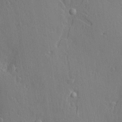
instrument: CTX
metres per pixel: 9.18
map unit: Nve
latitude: -7.2754
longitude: 173.7288
